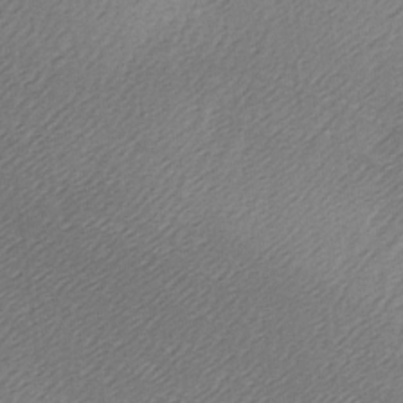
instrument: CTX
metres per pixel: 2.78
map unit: Ave
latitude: -6.9163
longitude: -123.3482
